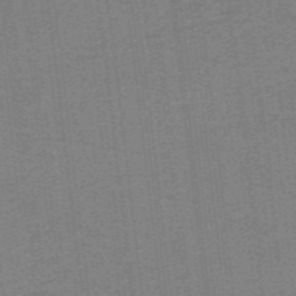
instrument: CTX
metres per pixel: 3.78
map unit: lHb
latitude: -39.5021
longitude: 53.9745
